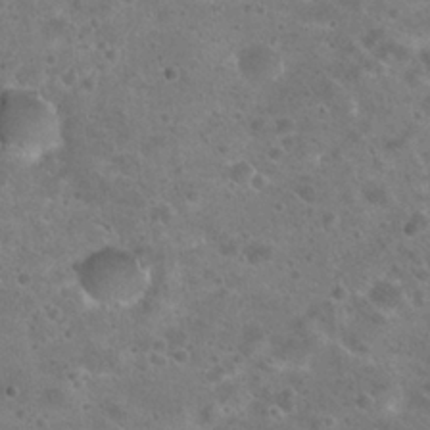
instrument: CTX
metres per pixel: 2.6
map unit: Hto
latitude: 22.9703
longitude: -48.2900
